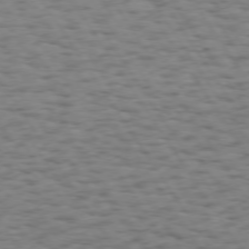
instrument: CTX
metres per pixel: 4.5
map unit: Hpe
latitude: 73.6505
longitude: -132.1200
